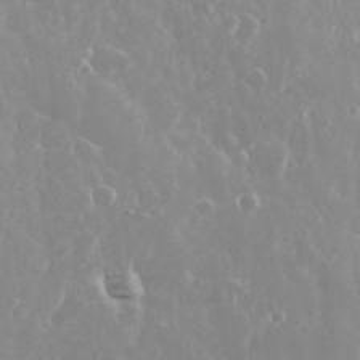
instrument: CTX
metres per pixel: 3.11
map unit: eHh
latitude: 35.7071
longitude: -58.6491
